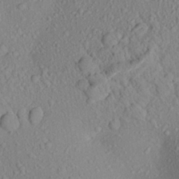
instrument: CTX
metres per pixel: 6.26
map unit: Aa
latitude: 23.3859
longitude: -144.6490
